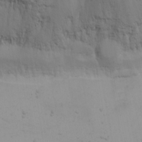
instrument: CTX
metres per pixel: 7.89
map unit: eHh
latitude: -5.5021
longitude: -83.4615
